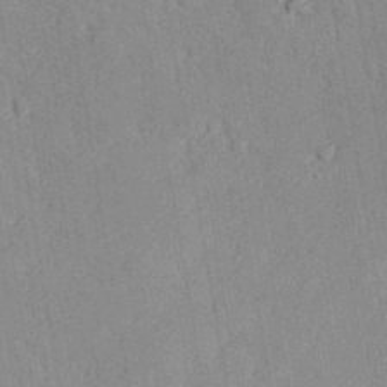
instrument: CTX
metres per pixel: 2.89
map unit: lAvf
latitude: 26.8002
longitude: -109.5749
